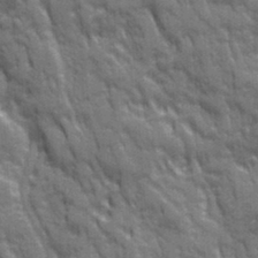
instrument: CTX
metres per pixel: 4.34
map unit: Ave
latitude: 20.1011
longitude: -133.3860
